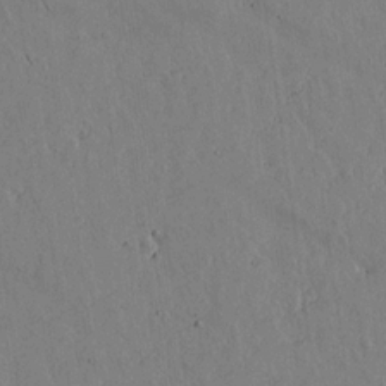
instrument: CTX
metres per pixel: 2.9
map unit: lAvf
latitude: 15.4805
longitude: -125.8016
